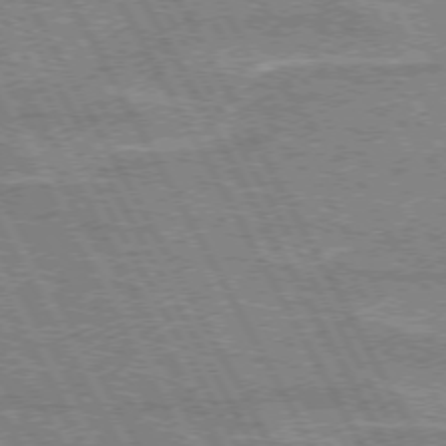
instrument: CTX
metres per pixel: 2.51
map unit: lApd
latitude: 72.3279
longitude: -54.9891
